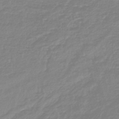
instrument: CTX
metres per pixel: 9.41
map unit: lHb
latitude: -44.2740
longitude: 78.2928
